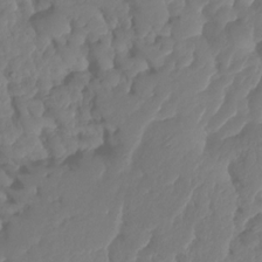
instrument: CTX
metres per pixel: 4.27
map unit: HNhu
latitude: -25.1431
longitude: 50.4440
